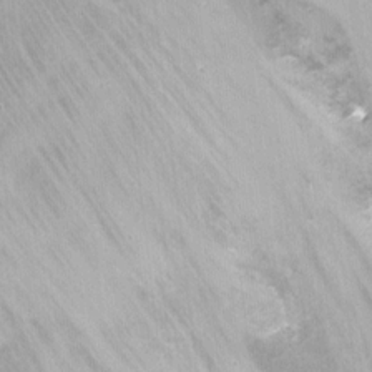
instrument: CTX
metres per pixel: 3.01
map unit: Ht
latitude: -2.5006
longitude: -33.1781
